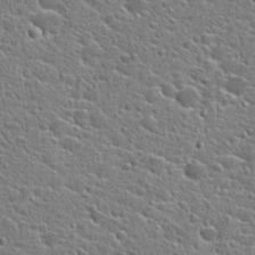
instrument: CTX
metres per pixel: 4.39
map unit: Hto
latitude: 24.2900
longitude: -44.5168
